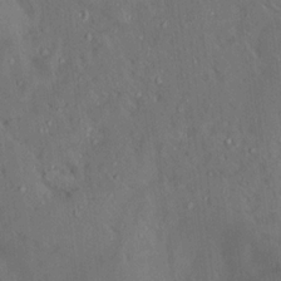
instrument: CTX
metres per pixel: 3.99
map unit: Aa
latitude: 14.8191
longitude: -147.9151
